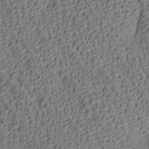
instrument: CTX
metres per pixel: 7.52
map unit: lAa
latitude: 5.7639
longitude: -117.1025
